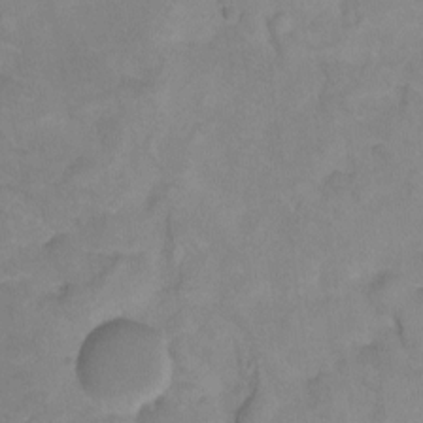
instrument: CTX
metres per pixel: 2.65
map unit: Nhu
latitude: -13.7478
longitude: -56.5734
